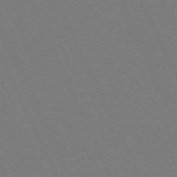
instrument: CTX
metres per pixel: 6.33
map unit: Hpe
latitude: -71.5777
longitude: 12.5385
